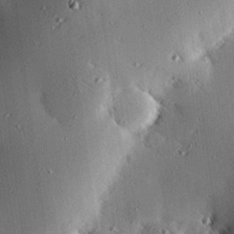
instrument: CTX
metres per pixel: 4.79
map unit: eHh
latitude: 22.7624
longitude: -90.4034
